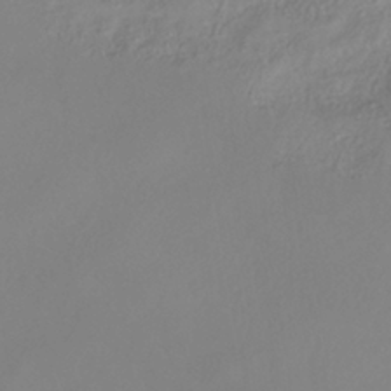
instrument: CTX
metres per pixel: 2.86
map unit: HNhu
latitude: -41.2187
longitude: 106.7652
